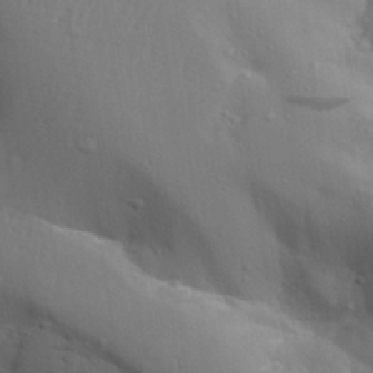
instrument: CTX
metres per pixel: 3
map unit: Aa
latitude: 29.2159
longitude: -132.5357
